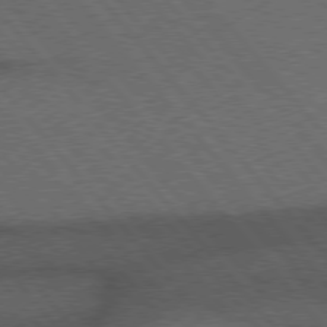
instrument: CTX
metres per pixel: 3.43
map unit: Hpe
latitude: 76.6112
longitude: -156.9135
